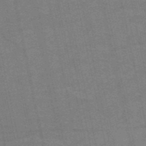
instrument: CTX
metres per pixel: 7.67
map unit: HNb
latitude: -51.9745
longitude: -44.0633
